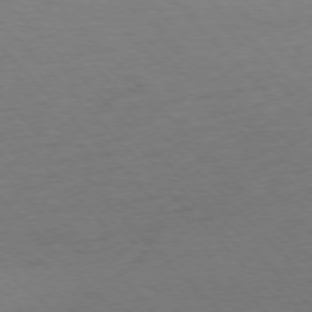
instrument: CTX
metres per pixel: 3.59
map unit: Ap
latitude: -77.0109
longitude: -86.0822
